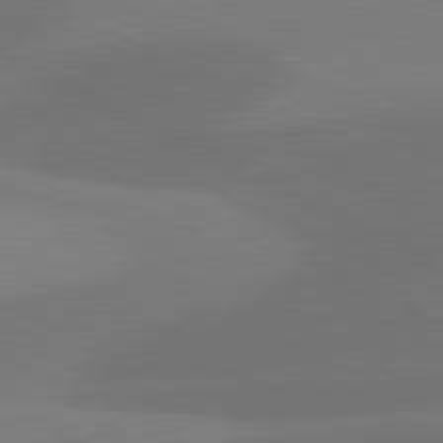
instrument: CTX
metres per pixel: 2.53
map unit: lApd
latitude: 81.1403
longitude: 126.1983
